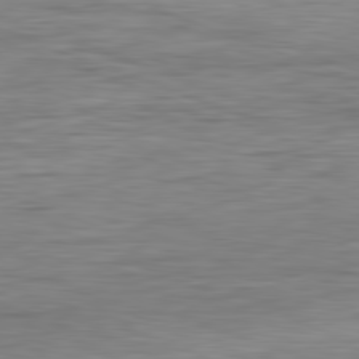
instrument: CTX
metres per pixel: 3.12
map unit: Ap
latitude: -81.9745
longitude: -79.5182
